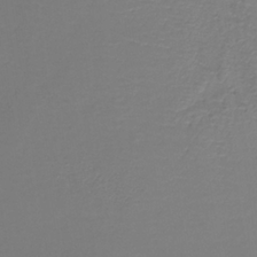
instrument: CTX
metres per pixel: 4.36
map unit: lHb
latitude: -35.3888
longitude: 64.4251
